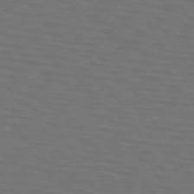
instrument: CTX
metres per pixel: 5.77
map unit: lApd
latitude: 73.1215
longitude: -75.1214
